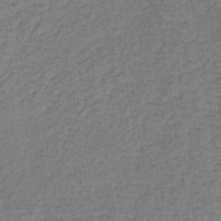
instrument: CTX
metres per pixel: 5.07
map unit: lHb
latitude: -39.1620
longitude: 62.5762
